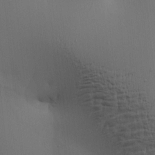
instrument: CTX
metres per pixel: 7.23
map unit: lAa
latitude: 5.4804
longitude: -112.9891
